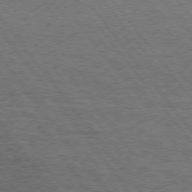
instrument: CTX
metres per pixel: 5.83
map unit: Hpe
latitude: 75.2537
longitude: -138.6868
